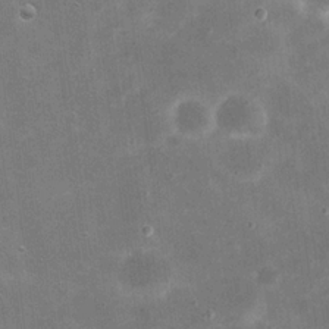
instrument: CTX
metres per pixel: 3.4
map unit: eHh
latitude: 20.9514
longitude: -66.8002
